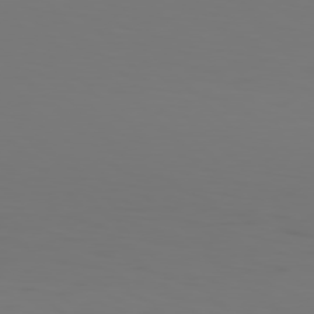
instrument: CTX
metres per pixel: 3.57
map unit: Hpe
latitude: 77.2537
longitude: -134.0633
